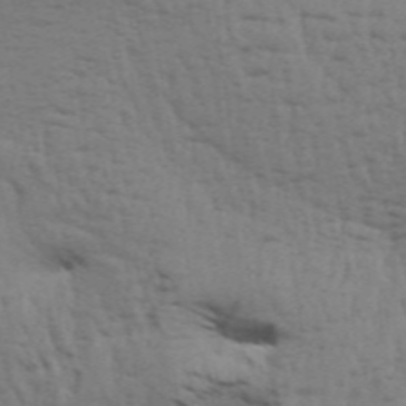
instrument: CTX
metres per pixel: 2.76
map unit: Aa
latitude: 32.6490
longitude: -135.7449
